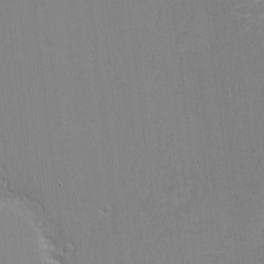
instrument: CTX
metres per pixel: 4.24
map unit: eHh
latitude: -3.3320
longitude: -80.2900
